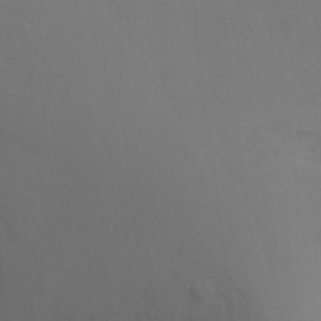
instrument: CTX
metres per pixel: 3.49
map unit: Ht
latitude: -6.5573
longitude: -35.0080
